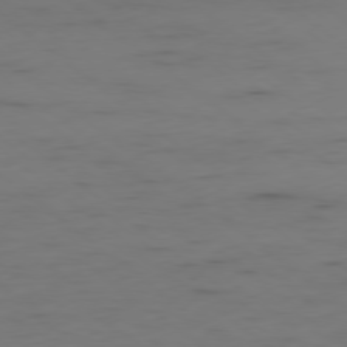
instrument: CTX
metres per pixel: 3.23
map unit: Ap
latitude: -79.0864
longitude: -59.4426
